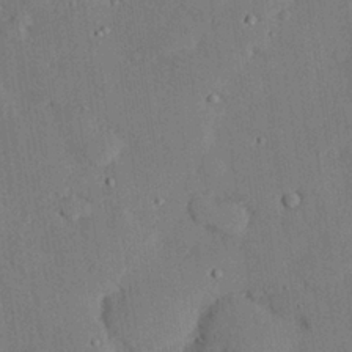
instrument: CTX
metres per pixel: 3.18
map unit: eHh
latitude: 26.8947
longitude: -80.3656
